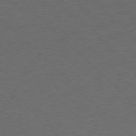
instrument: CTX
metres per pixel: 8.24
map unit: Ap
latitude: -77.3510
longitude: -94.1767
